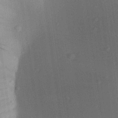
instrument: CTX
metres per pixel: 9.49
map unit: Aa
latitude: 27.2915
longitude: -141.3481
